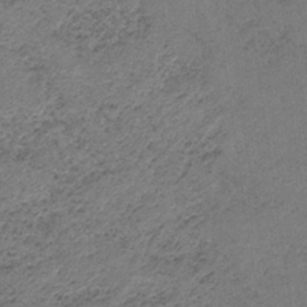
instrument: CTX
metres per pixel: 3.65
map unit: HNb
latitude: -32.5574
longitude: 63.0864
